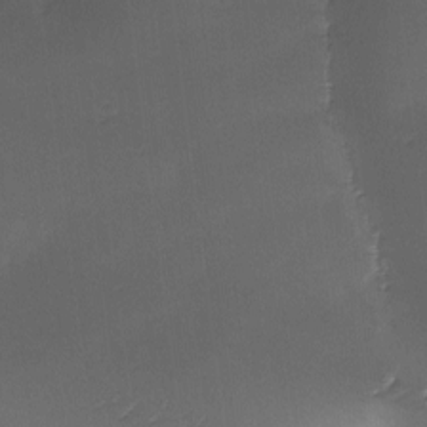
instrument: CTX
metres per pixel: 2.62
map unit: Ave
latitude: -10.5763
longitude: -122.5546
